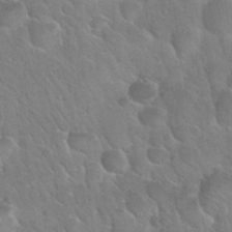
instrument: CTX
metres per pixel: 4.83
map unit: Nhu
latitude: 30.4979
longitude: -53.7072
